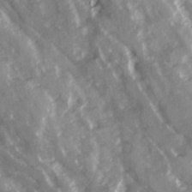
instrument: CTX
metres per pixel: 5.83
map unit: Ave
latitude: 15.1593
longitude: -131.3293
